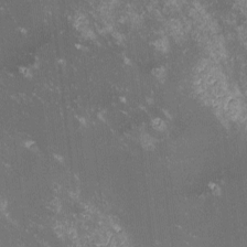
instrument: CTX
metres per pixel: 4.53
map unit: lHvf
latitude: -13.1998
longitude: -100.5735
